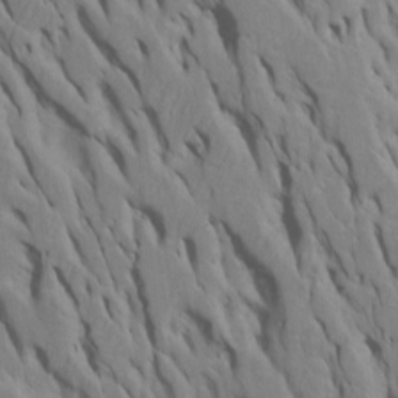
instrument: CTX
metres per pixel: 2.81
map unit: Htu
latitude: -7.9367
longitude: 145.2187
